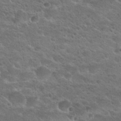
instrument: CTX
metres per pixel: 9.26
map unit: Hto
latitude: 24.4034
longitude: -50.3845
